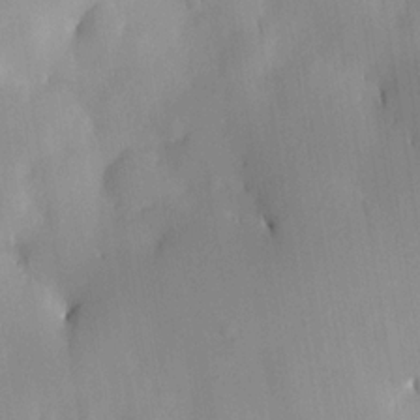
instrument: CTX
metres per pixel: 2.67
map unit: HNhu
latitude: 15.2915
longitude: 12.1606
